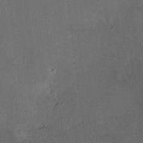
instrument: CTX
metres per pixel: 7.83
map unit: HNhu
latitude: 5.0458
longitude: 7.7099
